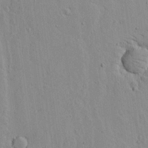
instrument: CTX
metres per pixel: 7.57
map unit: lAvf
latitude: 15.4805
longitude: -125.4993
